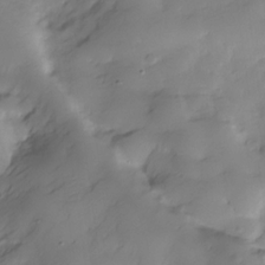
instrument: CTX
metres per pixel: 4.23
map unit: Hve
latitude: -29.1431
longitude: 91.0865
